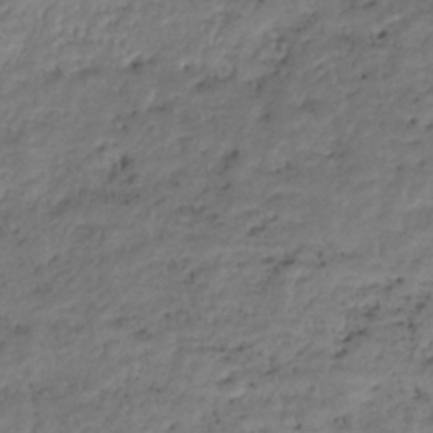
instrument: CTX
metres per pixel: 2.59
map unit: HNhu
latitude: -36.4440
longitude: 33.3888
